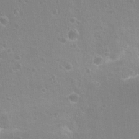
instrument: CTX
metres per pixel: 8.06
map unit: Nhu
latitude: 17.5371
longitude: -32.4223
